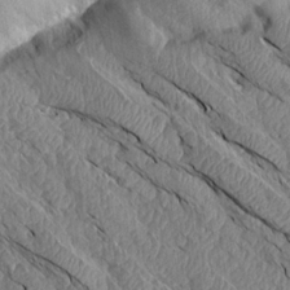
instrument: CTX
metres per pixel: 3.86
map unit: Aa
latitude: 14.6491
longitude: -146.7813
